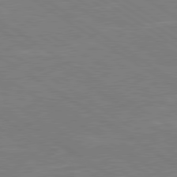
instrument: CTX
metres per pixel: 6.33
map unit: Hpe
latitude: 79.4238
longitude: -126.0822
